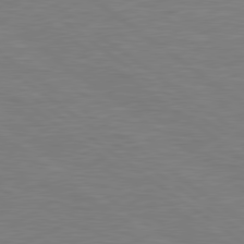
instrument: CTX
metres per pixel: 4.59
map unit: Hpe
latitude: 79.4049
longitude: -126.3090
